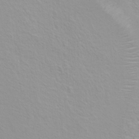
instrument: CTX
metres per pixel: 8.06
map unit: Hto
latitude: 7.7827
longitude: -31.1592
